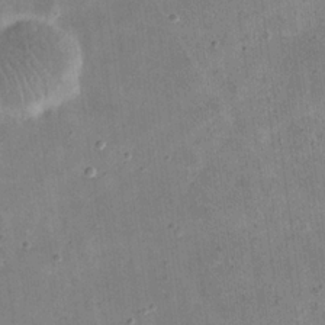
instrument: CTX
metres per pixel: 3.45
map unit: eHh
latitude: 21.7072
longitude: -66.4601
